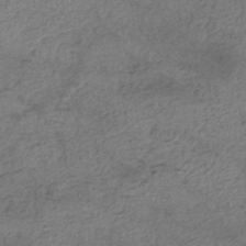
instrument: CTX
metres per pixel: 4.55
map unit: eHh
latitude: -42.5573
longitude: 120.0661
